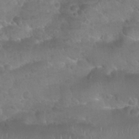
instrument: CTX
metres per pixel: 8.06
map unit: Nhu
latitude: 25.0836
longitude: -52.6113
